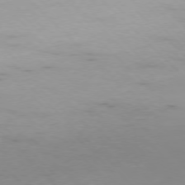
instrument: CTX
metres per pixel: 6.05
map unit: Ap
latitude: -77.5021
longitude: -82.4034
